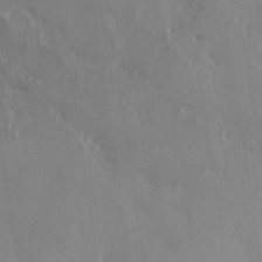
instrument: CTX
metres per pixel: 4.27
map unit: HNhu
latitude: 1.0080
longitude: -4.0633
